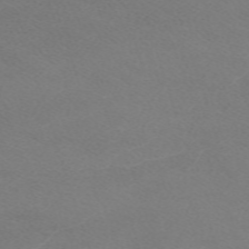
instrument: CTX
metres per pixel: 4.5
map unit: eHh
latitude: -62.2550
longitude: 48.7463
